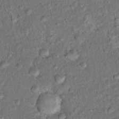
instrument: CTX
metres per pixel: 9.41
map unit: Hto
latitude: 15.2348
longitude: -40.6301
